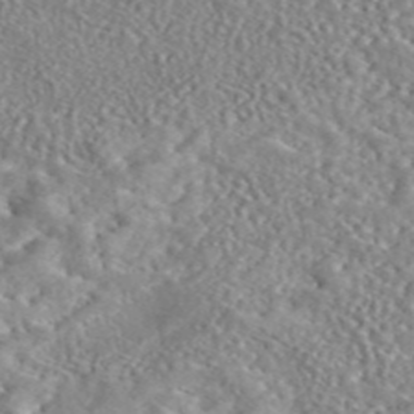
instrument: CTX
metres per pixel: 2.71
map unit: eAb
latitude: 45.2159
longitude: 128.4062
